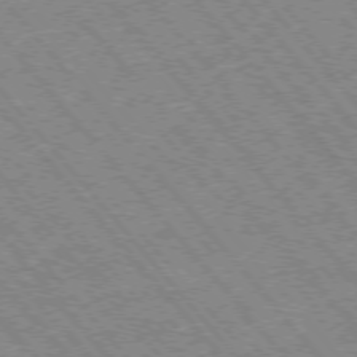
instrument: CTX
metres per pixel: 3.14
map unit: Hpe
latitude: -76.1606
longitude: -20.0255
